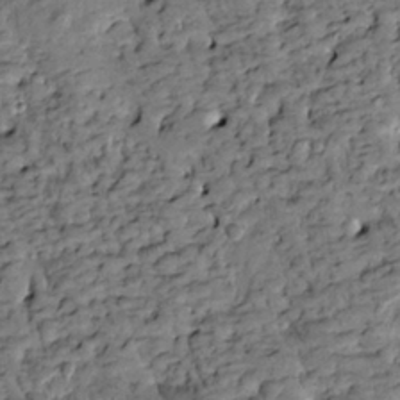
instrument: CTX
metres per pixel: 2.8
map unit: Htu
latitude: -3.1242
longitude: 173.6722
